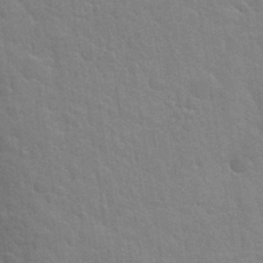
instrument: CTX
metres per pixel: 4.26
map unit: Hto
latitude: 34.3278
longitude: -51.7638
